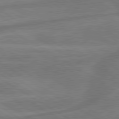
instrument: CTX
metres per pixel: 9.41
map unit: lApd
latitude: 79.9339
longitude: -172.8002
